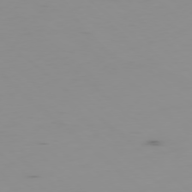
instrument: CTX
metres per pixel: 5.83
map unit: Hpe
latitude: -78.2361
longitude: 15.7856
